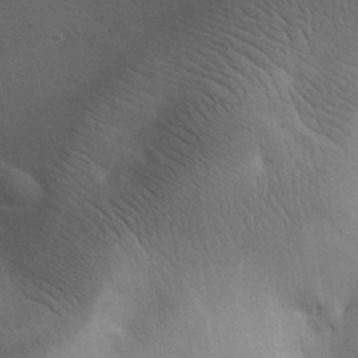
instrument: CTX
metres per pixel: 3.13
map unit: Aa
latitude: 29.4237
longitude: -144.7246
